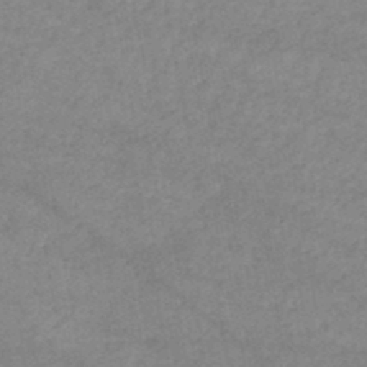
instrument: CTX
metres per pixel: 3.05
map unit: lHb
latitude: -46.5573
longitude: 61.9178
